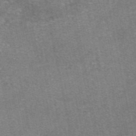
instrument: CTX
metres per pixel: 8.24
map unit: eAb
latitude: 47.7450
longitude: 103.5210
